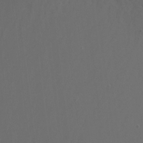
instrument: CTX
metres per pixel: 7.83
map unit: Nhu
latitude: -9.0108
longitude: -78.9136
